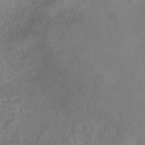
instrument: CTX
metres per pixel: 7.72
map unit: HNhu
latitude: -40.3873
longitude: 104.5384
